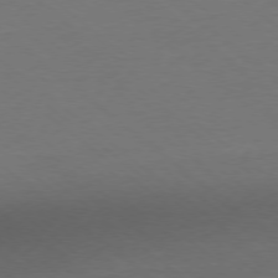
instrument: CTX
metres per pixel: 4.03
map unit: Ap
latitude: -78.2739
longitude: -96.1578
